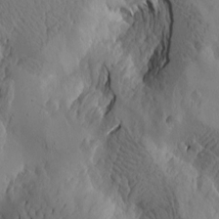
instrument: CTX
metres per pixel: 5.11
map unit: Htu
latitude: -3.1242
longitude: -176.8947
